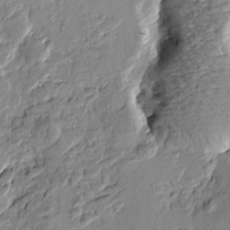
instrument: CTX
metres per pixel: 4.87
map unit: Htu
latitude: -1.1998
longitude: -176.5545
